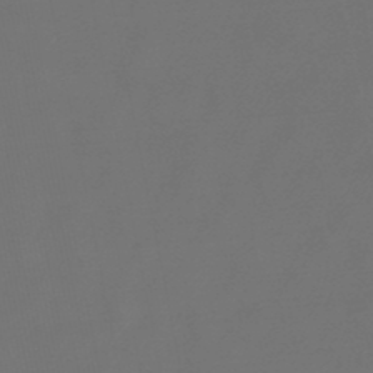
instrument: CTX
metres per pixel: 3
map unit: lHb
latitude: -47.6155
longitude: 72.8408
